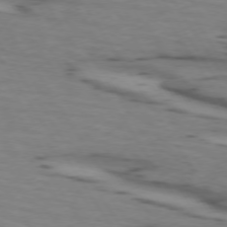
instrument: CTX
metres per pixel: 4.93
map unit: lApd
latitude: 73.3860
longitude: -71.1025
